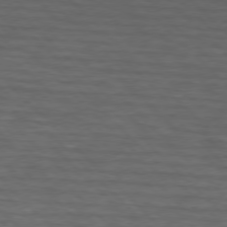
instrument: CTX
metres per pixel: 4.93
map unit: lApd
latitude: 75.4804
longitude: -83.4426
